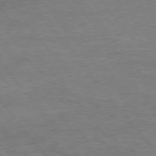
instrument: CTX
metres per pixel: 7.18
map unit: Hpe
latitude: 75.4615
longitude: -151.3103
